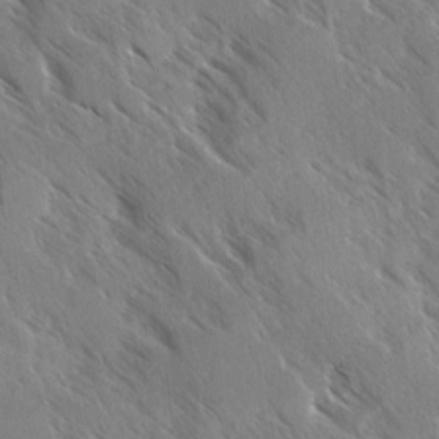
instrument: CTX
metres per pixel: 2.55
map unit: Ave
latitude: -1.4644
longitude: -111.8772
